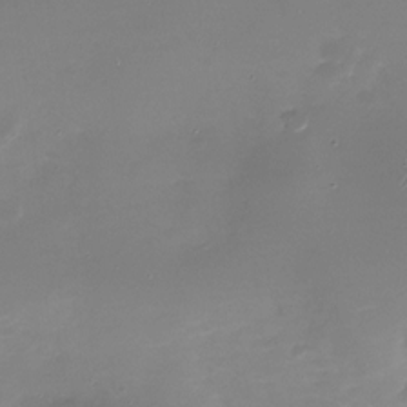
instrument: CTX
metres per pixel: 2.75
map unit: Nhu
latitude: -28.6330
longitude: -69.1025
